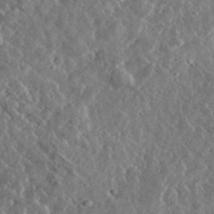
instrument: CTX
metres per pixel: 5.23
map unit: lHvf
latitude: 36.8380
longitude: -88.9325
